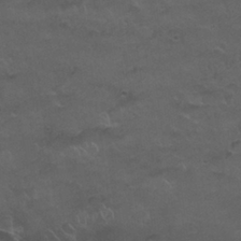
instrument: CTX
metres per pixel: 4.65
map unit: Nhu
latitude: 26.1767
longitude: -53.6694
